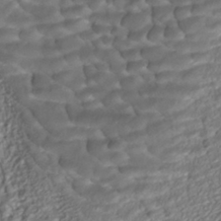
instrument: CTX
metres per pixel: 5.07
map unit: ANa
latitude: -41.5777
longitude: 108.9542
